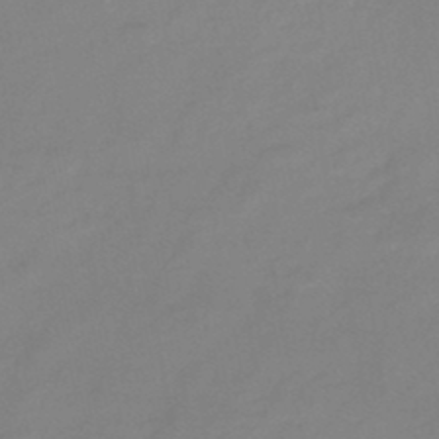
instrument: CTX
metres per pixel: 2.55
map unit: HNb
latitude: -46.5384
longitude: -35.4993
